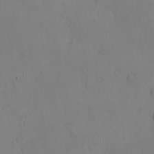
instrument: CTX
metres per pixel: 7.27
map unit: eHh
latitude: -8.8030
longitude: -67.0458
